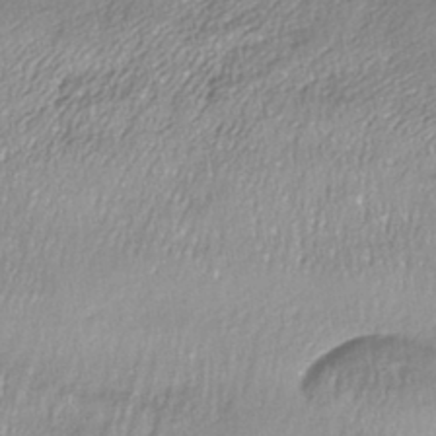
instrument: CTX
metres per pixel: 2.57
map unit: HNhu
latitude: -44.1606
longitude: 95.7288
